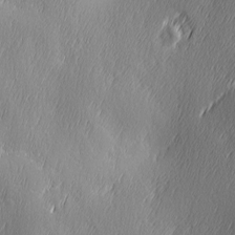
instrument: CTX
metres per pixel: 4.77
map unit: Ave
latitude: 2.6868
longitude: -112.5168
